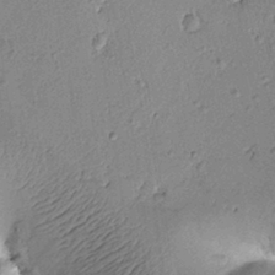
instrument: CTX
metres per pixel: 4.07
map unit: Htu
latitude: 0.0633
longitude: 173.5210
